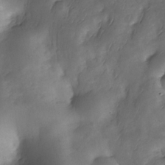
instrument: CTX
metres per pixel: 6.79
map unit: Nhe
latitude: -34.1984
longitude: -143.7261
